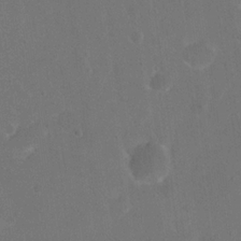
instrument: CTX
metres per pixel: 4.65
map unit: eHh
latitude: 19.4993
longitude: -64.9325
